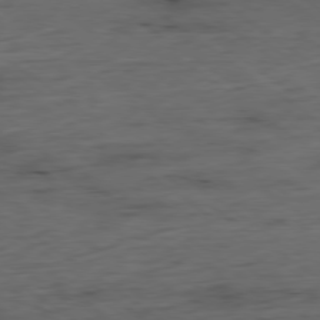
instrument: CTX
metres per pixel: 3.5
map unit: Hpe
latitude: -79.1998
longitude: 12.3873
